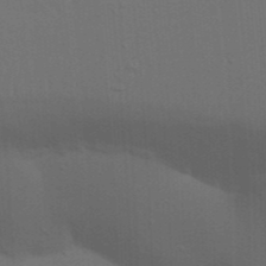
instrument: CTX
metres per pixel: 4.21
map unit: Nhu
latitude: 22.1011
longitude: -72.8947
